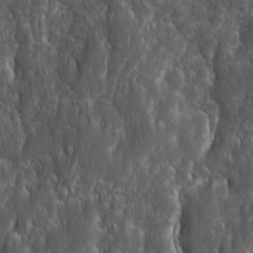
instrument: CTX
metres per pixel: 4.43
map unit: Ave
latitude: 15.8962
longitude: -133.6316
